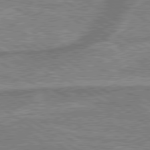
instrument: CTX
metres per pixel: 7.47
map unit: lApd
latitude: 79.7072
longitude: 175.2564
